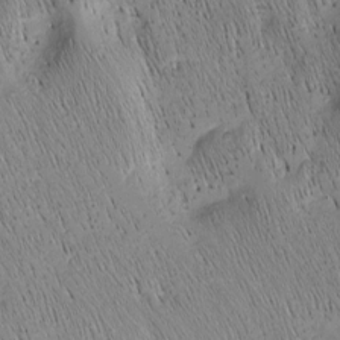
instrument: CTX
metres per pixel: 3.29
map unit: Nhu
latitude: -4.8975
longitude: -149.9528
